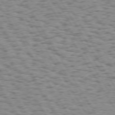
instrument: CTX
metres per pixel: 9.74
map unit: Hpe
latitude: 73.2915
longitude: -133.4804
